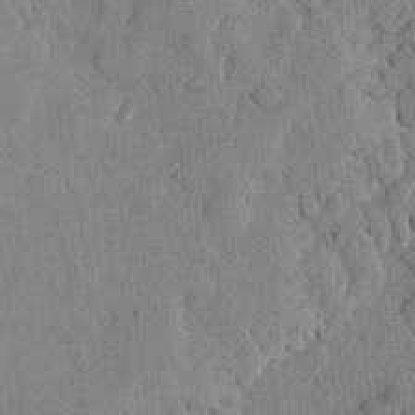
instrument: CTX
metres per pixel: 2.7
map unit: lHvf
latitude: 18.1577
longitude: -113.0458
